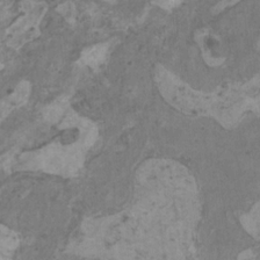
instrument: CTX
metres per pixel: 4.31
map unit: HNhu
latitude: 1.3481
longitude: 3.7666
